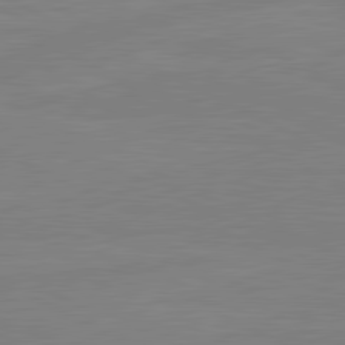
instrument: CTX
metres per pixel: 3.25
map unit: lApd
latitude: 81.4426
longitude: -176.7813
